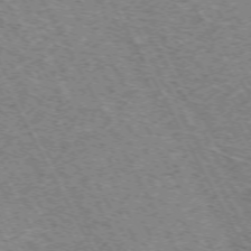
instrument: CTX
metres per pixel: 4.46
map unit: Hpe
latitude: -72.3306
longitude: 11.7667
